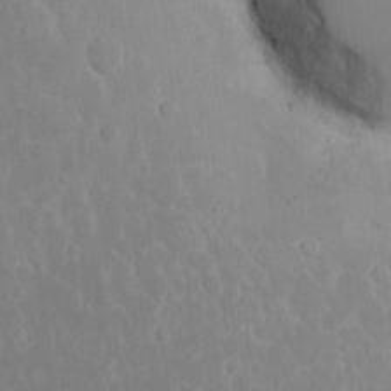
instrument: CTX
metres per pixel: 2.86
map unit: eHh
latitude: 15.8773
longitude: -71.8772
